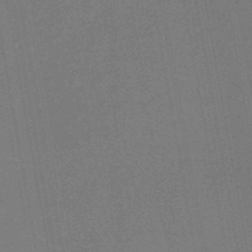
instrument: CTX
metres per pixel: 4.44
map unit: HNb
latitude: -47.3698
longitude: -39.8772
